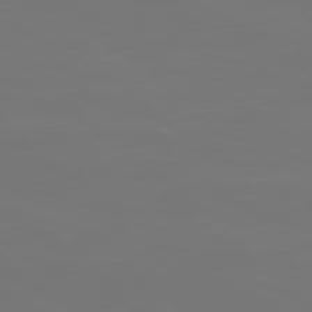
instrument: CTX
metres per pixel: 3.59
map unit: Ap
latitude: -78.5007
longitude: -96.6301
